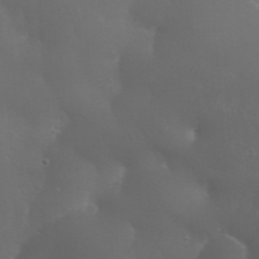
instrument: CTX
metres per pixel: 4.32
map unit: Nhu
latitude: 28.7057
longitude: -66.5545
